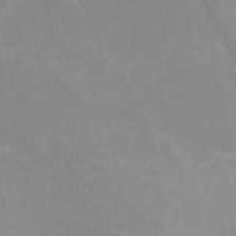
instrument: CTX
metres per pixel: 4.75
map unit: Htu
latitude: -7.4454
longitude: -67.6882
